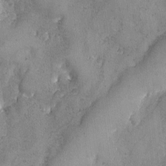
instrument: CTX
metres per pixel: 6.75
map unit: Ave
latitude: -7.7666
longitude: -118.7246
